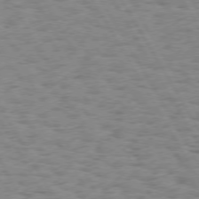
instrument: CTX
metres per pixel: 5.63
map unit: Hpe
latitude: 73.9528
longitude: -135.4048
